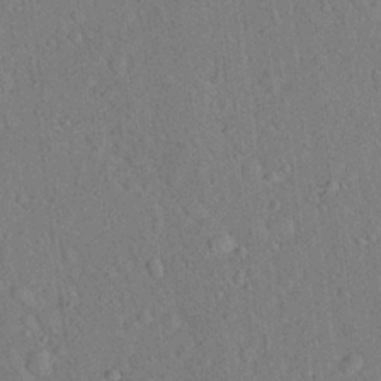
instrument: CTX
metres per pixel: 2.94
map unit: Hto
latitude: 18.5356
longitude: -52.8947
